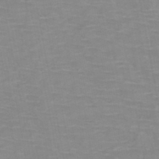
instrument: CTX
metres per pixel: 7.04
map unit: HNb
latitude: -47.1620
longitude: -47.5371
